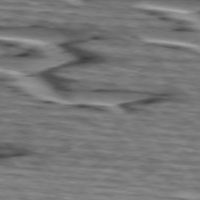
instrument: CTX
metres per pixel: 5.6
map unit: lApd
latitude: 75.1781
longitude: -72.2523
